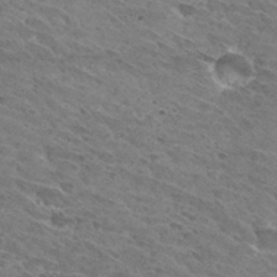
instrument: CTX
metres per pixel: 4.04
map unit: Hto
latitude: 30.7058
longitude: -45.7638
